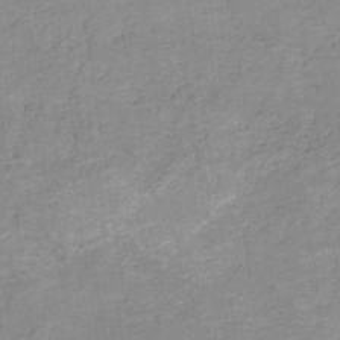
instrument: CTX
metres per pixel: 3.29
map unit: HNb
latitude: -45.7667
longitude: -45.2915
